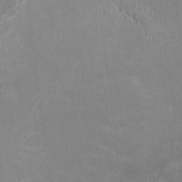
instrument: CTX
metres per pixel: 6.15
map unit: HNhu
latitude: -0.0661
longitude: -3.7260
